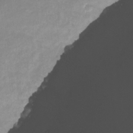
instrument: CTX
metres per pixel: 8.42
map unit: Nhu
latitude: -12.9353
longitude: -51.5560
